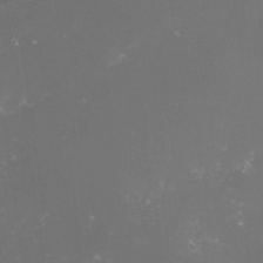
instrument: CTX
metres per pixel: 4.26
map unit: lHvf
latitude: -15.1431
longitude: -100.6302
